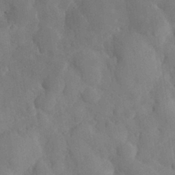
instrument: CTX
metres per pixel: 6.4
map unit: eHh
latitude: 30.4223
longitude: -72.4034
